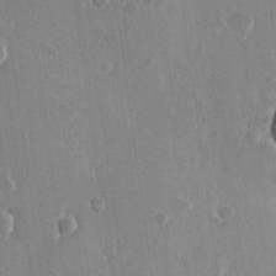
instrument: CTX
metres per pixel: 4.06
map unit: Hve
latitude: 22.1389
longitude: 148.4629
